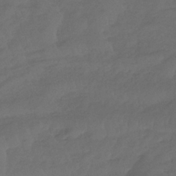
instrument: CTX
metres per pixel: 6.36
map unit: lHb
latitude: -39.2943
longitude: 71.1242
